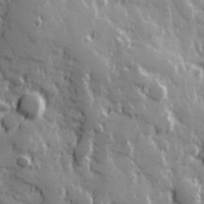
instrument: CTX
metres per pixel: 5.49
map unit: Hve
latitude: 25.5938
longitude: 146.6518
